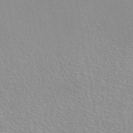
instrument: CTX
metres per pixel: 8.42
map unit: eAb
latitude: 44.1200
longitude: 107.7856
